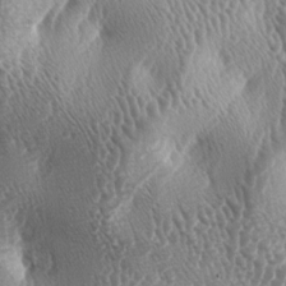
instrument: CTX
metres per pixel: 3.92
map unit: lAa
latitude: -5.6344
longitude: -128.8191
